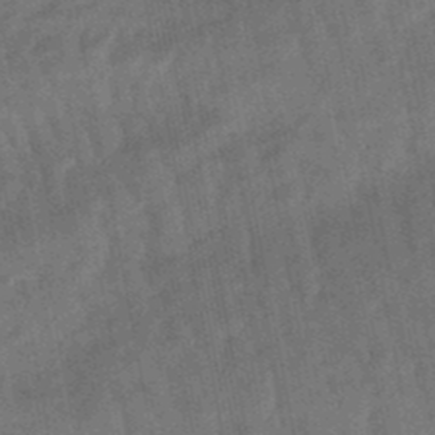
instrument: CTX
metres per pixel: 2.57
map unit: lHb
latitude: -47.6910
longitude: 76.8786
